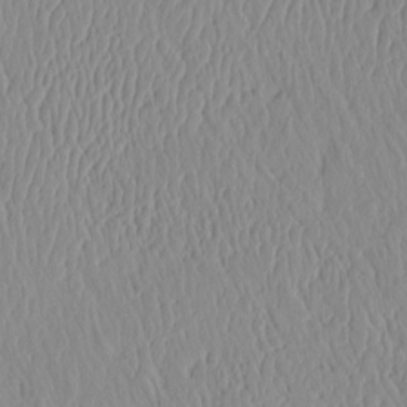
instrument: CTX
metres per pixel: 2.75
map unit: eHh
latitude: -4.1794
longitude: 15.5022
